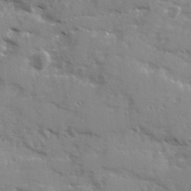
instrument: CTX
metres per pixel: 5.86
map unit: Ave
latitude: 12.8947
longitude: -101.7639
